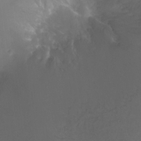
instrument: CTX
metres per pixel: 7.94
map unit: Ht
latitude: -11.6155
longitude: -44.5357
